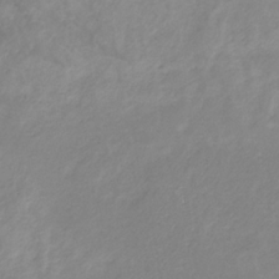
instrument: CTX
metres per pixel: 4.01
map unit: HNb
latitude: -31.2187
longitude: 63.7855
